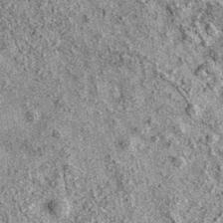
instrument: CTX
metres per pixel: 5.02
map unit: eAb
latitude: 36.4223
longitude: 111.3888
